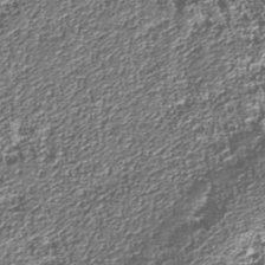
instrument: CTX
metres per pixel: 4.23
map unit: Nhu
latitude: -39.1998
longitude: -83.1214
